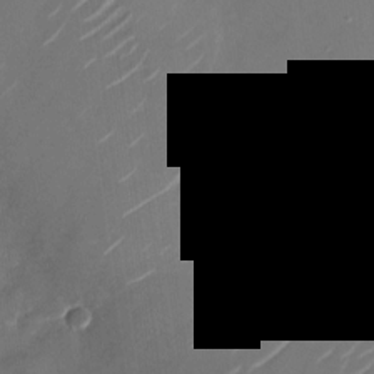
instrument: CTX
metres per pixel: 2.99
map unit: Nhu
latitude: -28.8597
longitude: -74.1011
